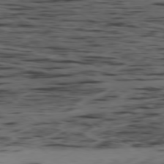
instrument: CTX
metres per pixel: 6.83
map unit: Ap
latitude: -79.2754
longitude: -63.4805
